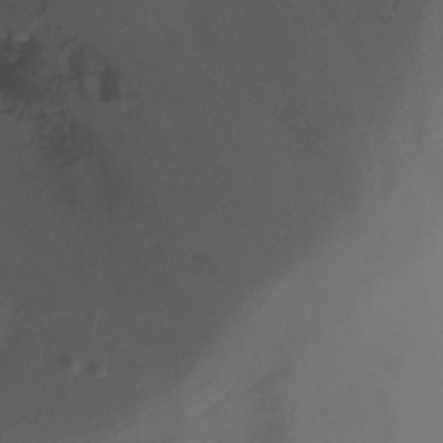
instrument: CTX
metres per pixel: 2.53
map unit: Nhu
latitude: -11.3888
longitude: -33.9528
